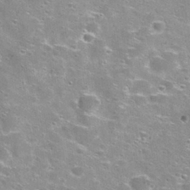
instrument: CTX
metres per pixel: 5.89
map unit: Nhu
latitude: 29.1214
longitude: -49.4237
